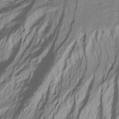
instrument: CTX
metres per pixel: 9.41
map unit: Htu
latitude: -3.8044
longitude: -72.1389
